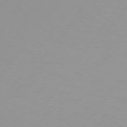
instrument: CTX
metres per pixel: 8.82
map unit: Hpe
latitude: 75.4238
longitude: -125.6505
